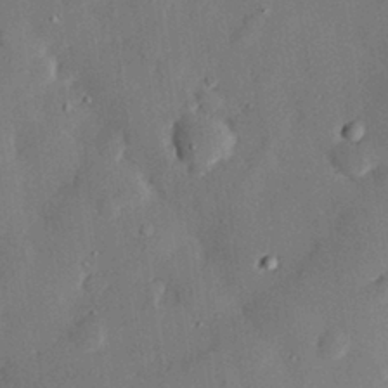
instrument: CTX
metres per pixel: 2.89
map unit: eHh
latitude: 29.3293
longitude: -81.2159
